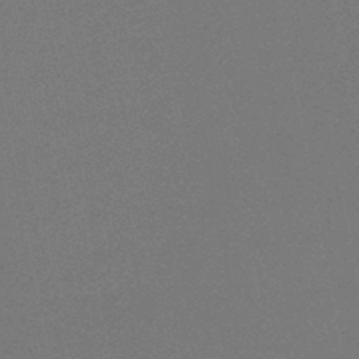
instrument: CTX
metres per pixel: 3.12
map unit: HNb
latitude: -45.9367
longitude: -39.9339
